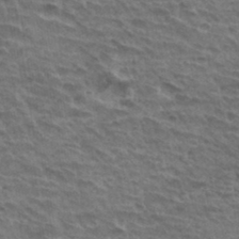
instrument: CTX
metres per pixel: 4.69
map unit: Hto
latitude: 34.4223
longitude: -43.9528
